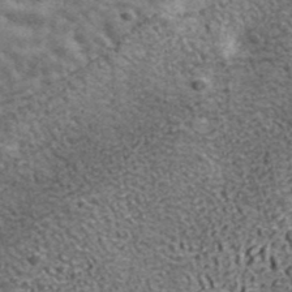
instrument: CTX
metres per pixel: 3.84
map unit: lHvf
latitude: 41.2536
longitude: -90.3656
